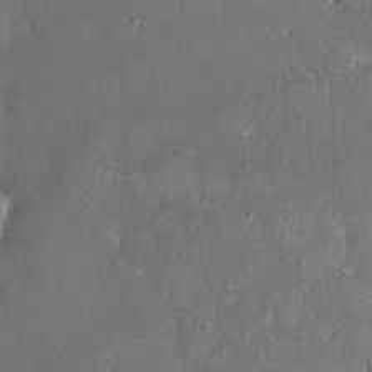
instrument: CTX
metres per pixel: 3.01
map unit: HNhu
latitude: 2.1955
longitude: 8.7274
